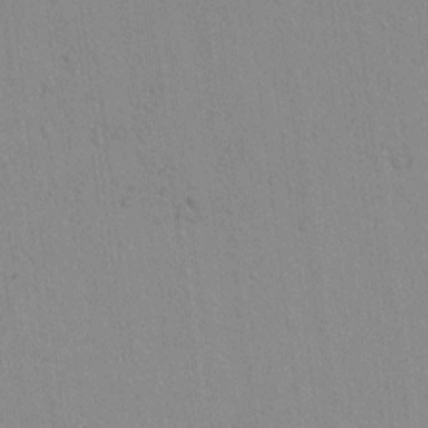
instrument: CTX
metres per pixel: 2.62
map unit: lAvf
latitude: 8.4223
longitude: 167.2565
